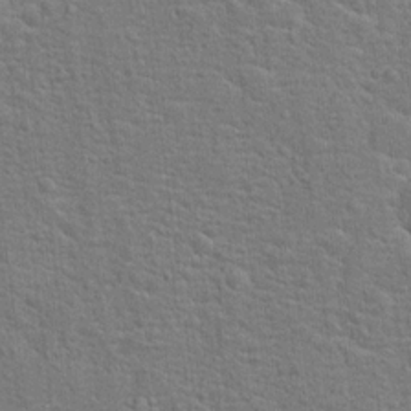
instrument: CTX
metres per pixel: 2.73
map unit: Hto
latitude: 17.6883
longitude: -42.8947
